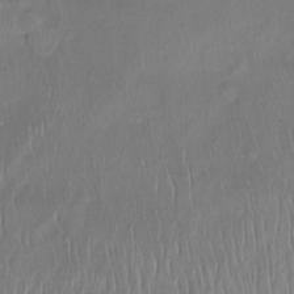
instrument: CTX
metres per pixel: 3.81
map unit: Ht
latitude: -15.1243
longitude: -45.0836
